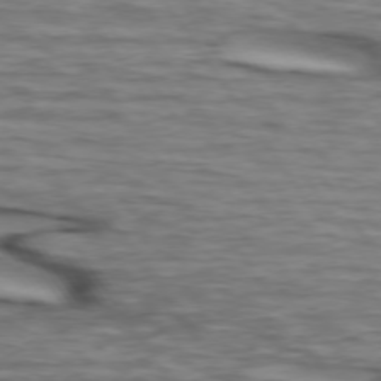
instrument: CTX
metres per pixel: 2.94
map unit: lApd
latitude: 73.9528
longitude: -64.6490
